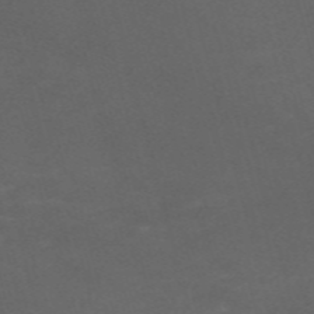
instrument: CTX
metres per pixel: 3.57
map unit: Nve
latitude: -58.7463
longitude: 59.1998
